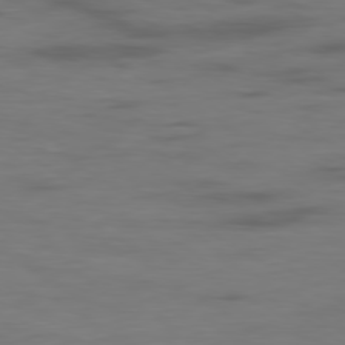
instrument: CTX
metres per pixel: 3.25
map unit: Ap
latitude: -79.2565
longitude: -78.0255
